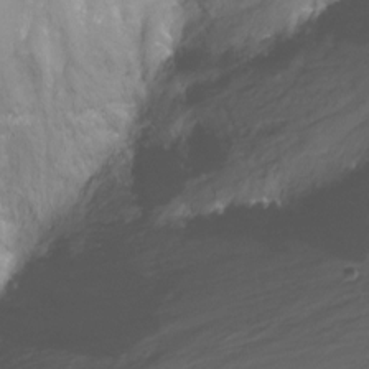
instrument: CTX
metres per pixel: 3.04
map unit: Nhu
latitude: -12.0472
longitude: -35.8205
